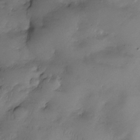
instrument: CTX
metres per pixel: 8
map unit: Nhe
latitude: -30.8030
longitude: -139.5560
